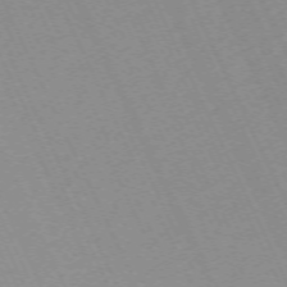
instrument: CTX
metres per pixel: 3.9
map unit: Hpe
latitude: -70.8219
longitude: 12.3495
